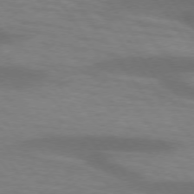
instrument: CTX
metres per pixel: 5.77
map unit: lApd
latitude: 74.2712
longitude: -54.6301
